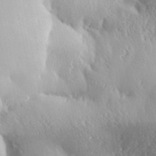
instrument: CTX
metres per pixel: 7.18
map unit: Aa
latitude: 32.8380
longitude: -141.4048
